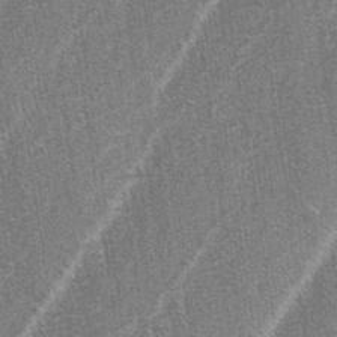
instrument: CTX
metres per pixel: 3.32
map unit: lAa
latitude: -3.6343
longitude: -129.4237
